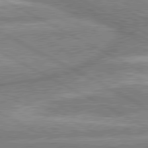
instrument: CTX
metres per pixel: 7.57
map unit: lApd
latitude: 80.3467
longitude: -167.1214
